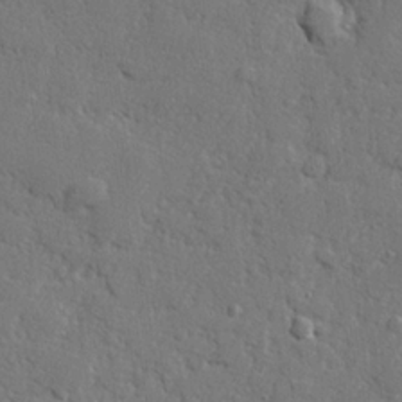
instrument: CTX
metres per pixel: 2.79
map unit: lHvf
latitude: 23.5560
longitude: 143.0297
